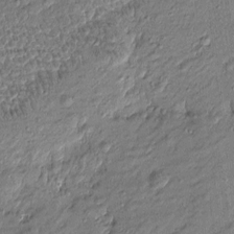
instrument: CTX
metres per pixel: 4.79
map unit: Htu
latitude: -6.5951
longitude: 177.2754
